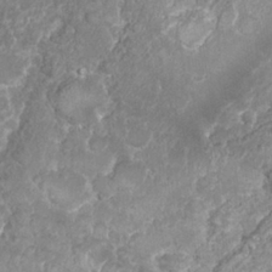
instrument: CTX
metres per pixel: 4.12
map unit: Nhu
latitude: 26.4601
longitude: -61.3104
